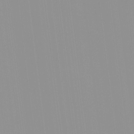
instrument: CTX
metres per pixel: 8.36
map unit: HNhu
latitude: -0.4818
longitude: -5.6316
